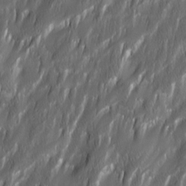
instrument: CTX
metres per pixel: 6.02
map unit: Ave
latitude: 15.9339
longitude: -135.2348
